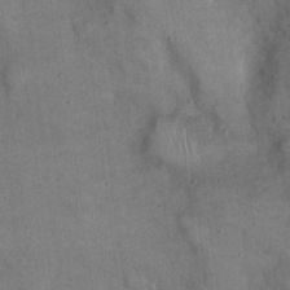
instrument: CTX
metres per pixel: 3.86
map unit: eHh
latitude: 21.8584
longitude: -60.9891
